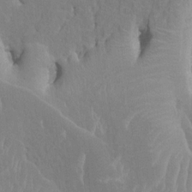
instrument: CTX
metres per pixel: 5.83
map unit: HNhu
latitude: 7.5371
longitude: -3.1214
